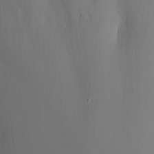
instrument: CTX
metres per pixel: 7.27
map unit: Nhu
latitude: -4.3684
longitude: -76.0255
